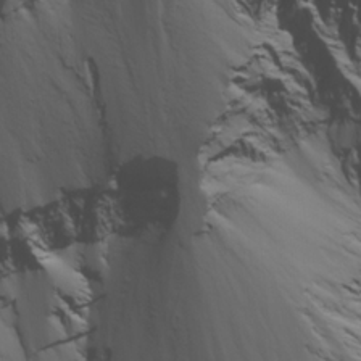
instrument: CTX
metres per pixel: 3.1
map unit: Ave
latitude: 23.1403
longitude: -131.8017
